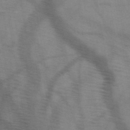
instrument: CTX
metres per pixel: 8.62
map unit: HNb
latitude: -46.6518
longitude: -45.2348
